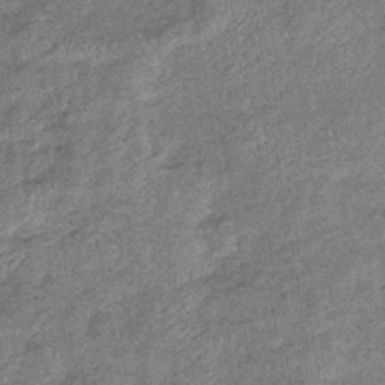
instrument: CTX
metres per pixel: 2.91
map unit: eHb
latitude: -38.8030
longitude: 79.4643
